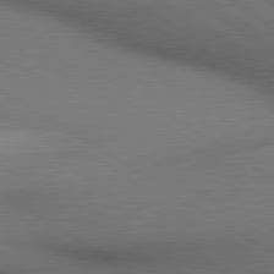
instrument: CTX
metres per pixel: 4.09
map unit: lApd
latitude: 80.3467
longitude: 136.9919
